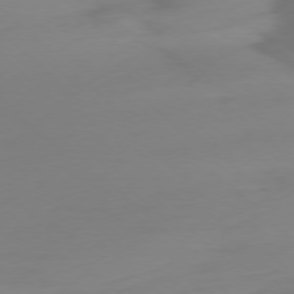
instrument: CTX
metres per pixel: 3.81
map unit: Ap
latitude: -77.8800
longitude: -67.8583
